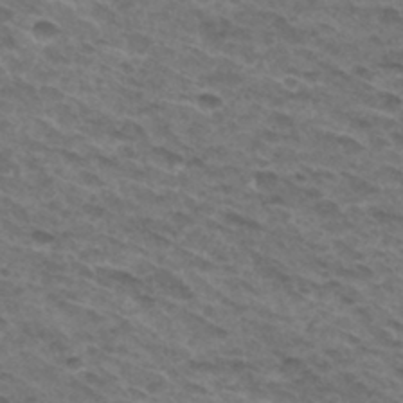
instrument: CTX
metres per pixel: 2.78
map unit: Hto
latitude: 32.3845
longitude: -47.5560
